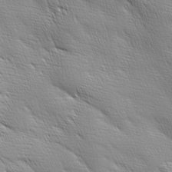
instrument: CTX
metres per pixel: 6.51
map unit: Ave
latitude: 2.0255
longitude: -113.9717
